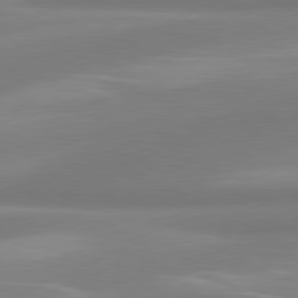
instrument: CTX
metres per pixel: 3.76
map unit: lApd
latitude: 80.3656
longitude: 175.8422
